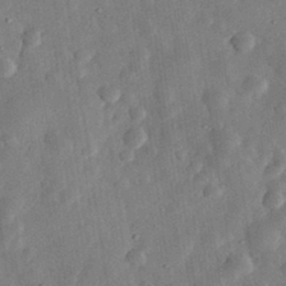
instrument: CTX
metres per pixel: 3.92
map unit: eHh
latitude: 32.6302
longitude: -76.2333
